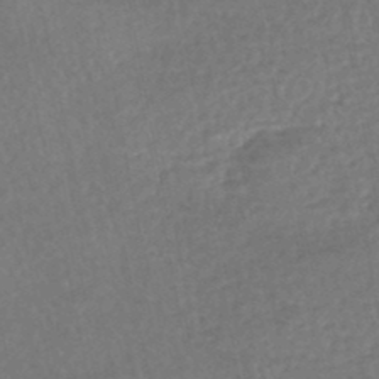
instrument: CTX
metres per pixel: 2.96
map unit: HNhu
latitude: -48.8030
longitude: 102.7274
